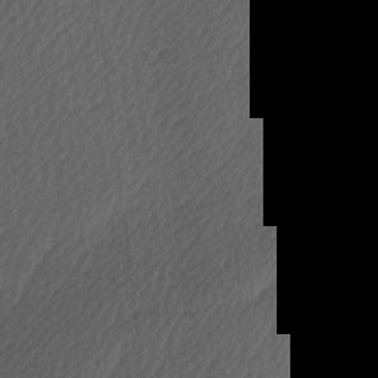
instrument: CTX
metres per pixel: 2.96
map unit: Ave
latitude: 9.5371
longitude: -106.5924
